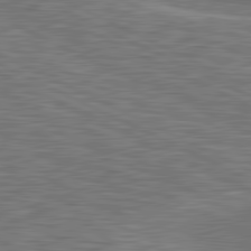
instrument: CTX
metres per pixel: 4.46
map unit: lApd
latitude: 81.5182
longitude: -167.1214
